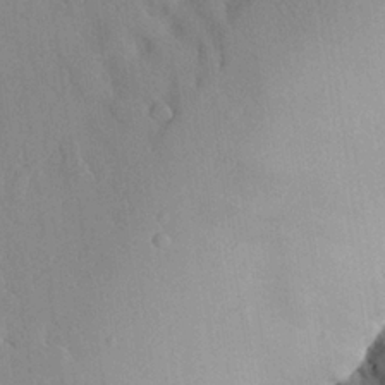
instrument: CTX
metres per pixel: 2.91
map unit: Aa
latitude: 24.4223
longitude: -128.7246
